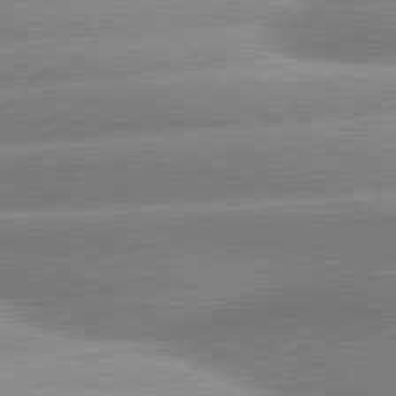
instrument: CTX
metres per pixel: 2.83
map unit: lApd
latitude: 80.5924
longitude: -158.2523
